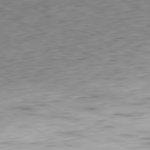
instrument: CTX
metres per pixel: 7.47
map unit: Ap
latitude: -81.1053
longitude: -83.0458
